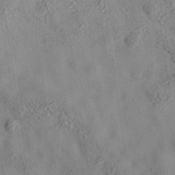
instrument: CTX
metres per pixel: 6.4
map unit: eAb
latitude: 35.3670
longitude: 108.1606
